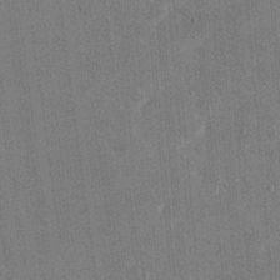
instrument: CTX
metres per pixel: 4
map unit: eHh
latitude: 19.8394
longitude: -68.1956
